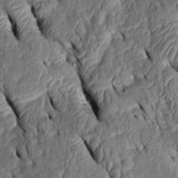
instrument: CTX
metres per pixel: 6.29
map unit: Htu
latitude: 0.4601
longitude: 149.1054
